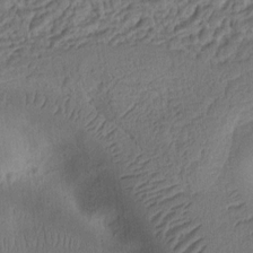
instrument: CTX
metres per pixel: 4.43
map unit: Ht
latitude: 10.1011
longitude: -75.2348
